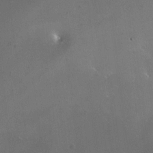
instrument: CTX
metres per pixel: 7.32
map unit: HNhu
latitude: 5.8583
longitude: 14.5574
